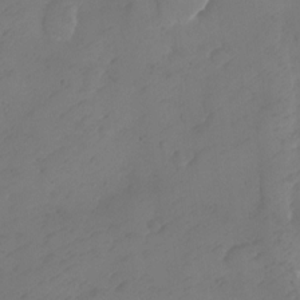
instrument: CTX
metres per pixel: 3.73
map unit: Ht
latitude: 1.0080
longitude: -35.0080
